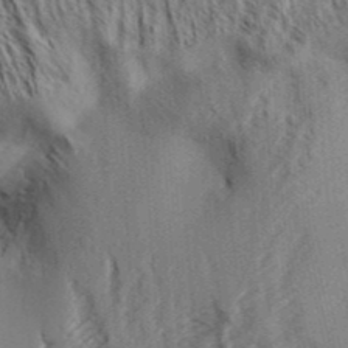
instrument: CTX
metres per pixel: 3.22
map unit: Aa
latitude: 32.8191
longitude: -139.2537
